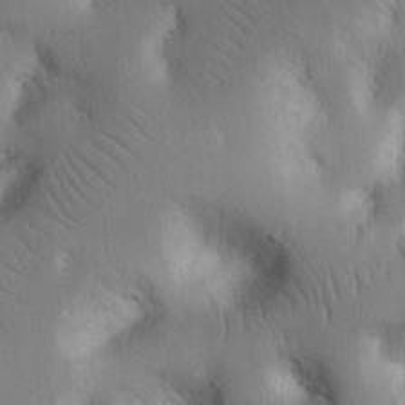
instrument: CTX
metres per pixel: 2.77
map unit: Nhu
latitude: 14.7625
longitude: -78.4034
